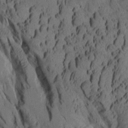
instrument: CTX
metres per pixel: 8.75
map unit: Aa
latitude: 8.5357
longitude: -127.5371
